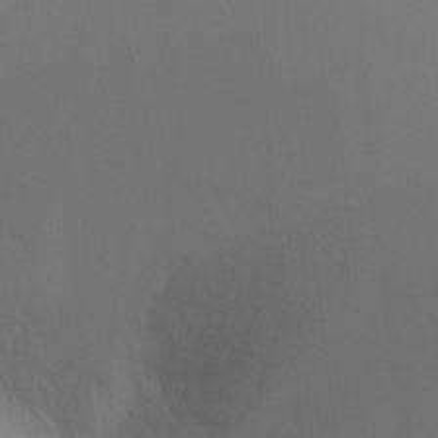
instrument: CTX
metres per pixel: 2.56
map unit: Ht
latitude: -7.2943
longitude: -37.7450
